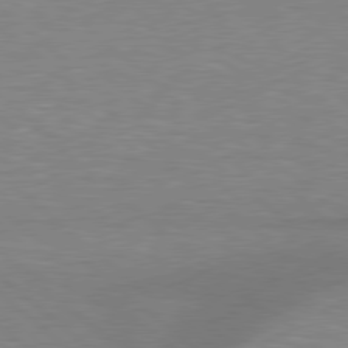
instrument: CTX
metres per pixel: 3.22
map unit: lApd
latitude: 78.9892
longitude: -88.2712
